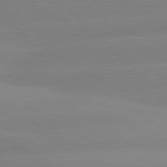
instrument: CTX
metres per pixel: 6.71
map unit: lApd
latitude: 80.2522
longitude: -152.9136
